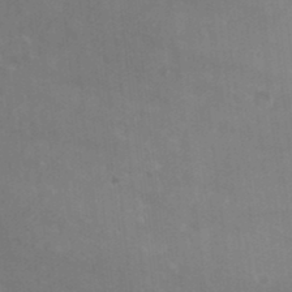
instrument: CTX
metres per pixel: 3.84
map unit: HNhu
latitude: 6.1956
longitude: -1.8772
